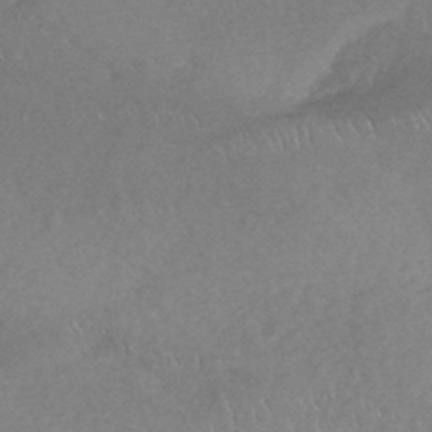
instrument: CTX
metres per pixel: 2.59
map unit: HNhu
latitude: -44.4251
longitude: 93.0108
